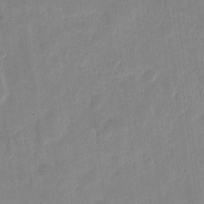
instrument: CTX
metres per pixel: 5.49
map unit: eHh
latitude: 8.0633
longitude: -73.0270
